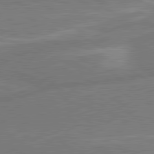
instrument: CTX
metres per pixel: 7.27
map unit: lApd
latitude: 80.4601
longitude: 128.5574
